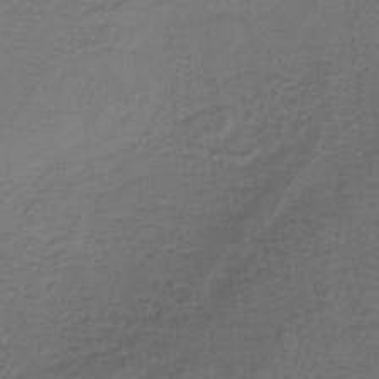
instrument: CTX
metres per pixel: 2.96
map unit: lHb
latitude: -39.8989
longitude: 59.3887
